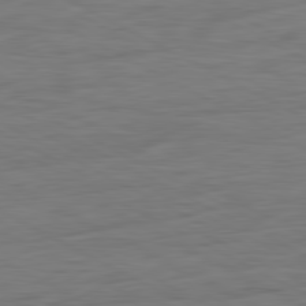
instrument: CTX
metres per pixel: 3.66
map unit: Ap
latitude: -81.6533
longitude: -77.8961
